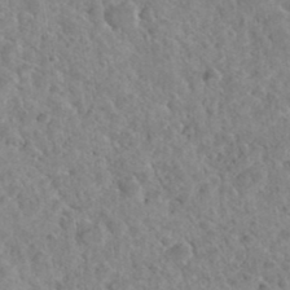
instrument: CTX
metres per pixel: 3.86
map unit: Hto
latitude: 35.8016
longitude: -50.7057
